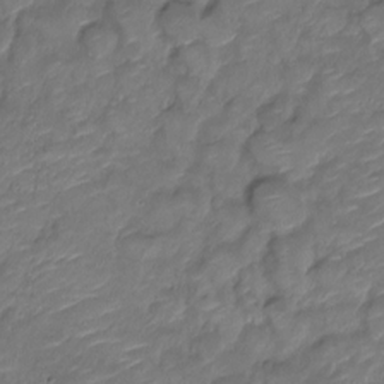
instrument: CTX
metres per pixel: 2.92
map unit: Nve
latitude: -18.0472
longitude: 107.3321
